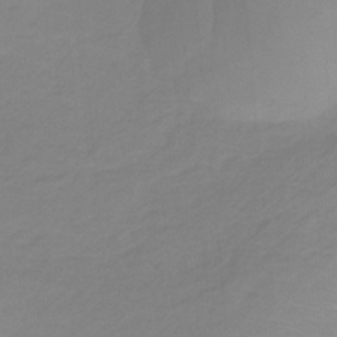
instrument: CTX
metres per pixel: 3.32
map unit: HNb
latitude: -32.7652
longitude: 60.8786
